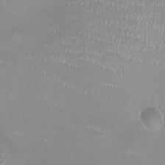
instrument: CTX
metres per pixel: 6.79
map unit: HNhu
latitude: 0.0633
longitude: -2.7624
